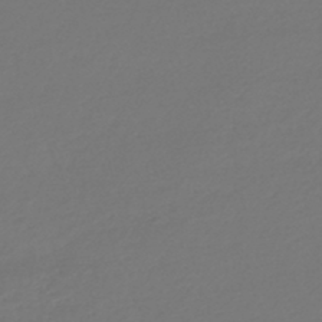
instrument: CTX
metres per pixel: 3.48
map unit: lHb
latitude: -43.3887
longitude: 78.0472
